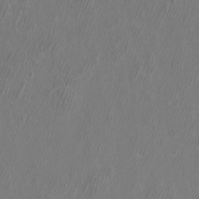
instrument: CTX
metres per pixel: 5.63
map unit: eHh
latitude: -7.0486
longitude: -76.0444
